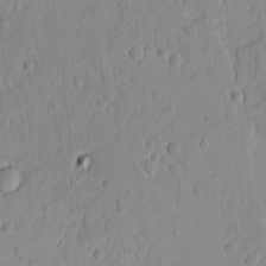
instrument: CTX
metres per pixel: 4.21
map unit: lAvf
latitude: -9.0675
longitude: -119.7071
